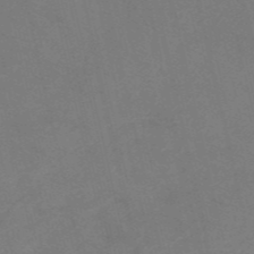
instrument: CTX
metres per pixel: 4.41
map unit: HNb
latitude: -53.7477
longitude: -47.9528
